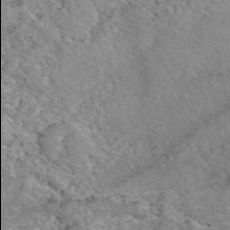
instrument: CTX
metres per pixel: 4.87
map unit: eAb
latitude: 49.6694
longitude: 110.0094
